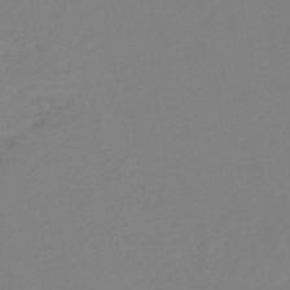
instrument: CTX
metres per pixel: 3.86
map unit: eHh
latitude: -42.3306
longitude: -32.5357
